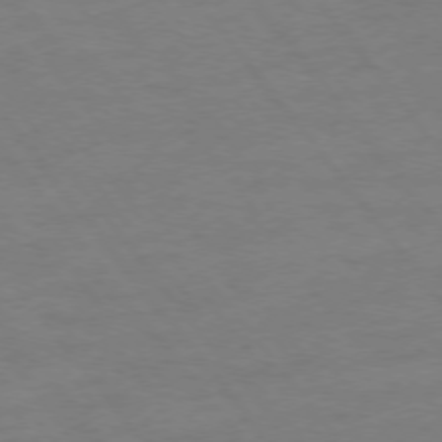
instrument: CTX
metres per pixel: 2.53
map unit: Ap
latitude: -76.6707
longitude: -64.8758
